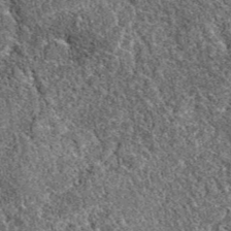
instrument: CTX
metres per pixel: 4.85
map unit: eAb
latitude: 38.2711
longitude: 110.5763
